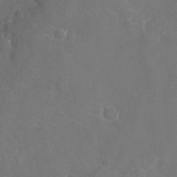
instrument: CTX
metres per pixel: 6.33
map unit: Nhu
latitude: -19.3699
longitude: -58.3278
